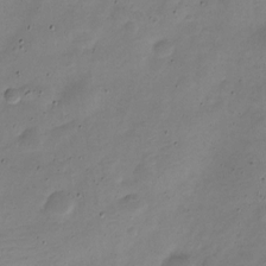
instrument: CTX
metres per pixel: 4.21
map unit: Nve
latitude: -22.4440
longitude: 105.8044
